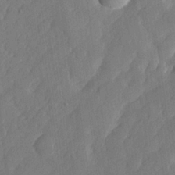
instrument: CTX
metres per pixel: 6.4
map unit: lHvf
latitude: 25.0269
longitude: 141.7477
